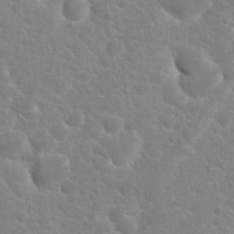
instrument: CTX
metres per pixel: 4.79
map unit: Hto
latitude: 20.9703
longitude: -39.4237
